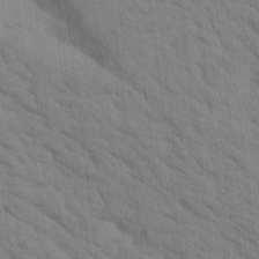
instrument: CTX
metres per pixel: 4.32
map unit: Htu
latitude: 2.1766
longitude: 143.4832
